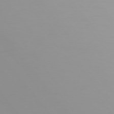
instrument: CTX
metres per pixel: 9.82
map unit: Hpe
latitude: 75.4426
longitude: -127.0837
